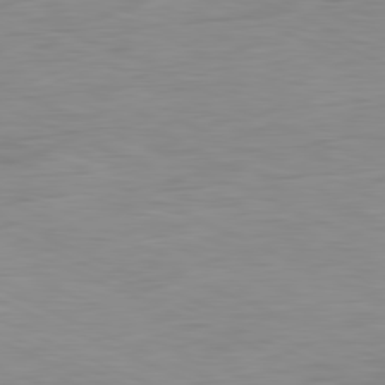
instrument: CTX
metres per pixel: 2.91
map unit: Ap
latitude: -81.4644
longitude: -76.1766
